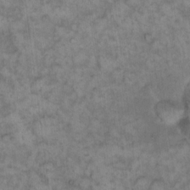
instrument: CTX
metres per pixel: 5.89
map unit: eHh
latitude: 13.5749
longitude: -64.4601
